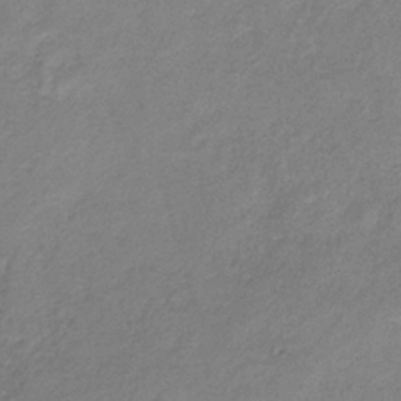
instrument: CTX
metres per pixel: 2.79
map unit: HNb
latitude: -33.3510
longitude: 56.4629
